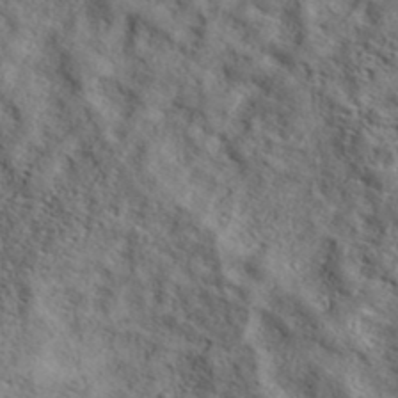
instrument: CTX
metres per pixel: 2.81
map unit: eAb
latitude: 39.2537
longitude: 112.0094
